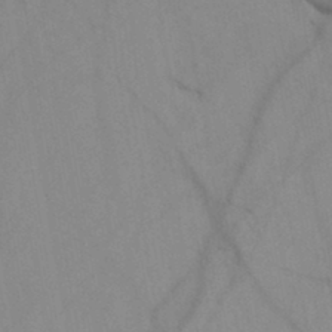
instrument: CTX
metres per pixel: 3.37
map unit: HNb
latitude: -44.7085
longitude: -41.4804
